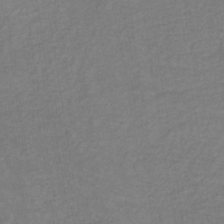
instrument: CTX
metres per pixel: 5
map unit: lHb
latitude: -35.8611
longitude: 67.0108
